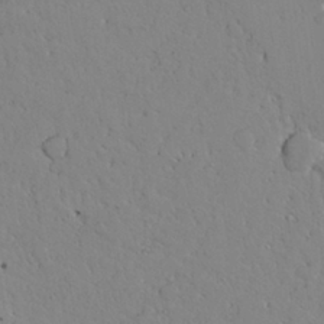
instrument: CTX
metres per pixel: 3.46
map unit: Aa
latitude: 27.6127
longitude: -128.3845
